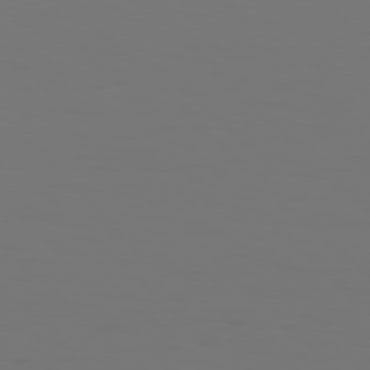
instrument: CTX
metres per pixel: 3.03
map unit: Hpe
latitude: 77.2159
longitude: -134.4790
